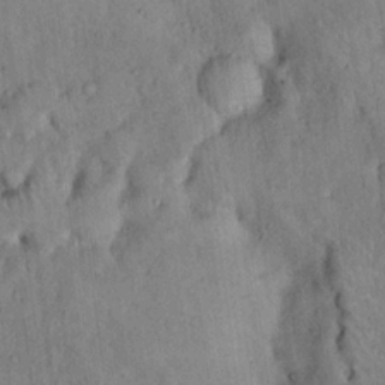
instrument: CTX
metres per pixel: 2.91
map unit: eHh
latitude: 18.8758
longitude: -61.8016
